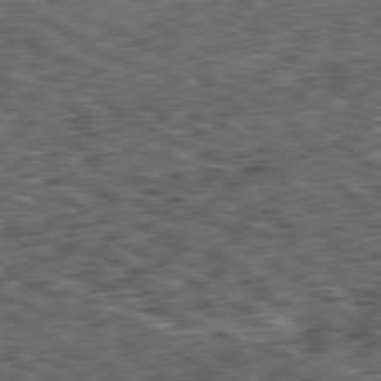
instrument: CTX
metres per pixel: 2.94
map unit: Ap
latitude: -80.7841
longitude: -73.8773
